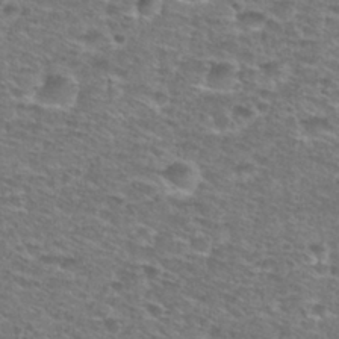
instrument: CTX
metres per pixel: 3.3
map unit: Nhu
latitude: 28.6301
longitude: -49.0836
